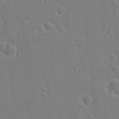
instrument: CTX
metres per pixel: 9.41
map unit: Hto
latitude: 22.2522
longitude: -47.5938
